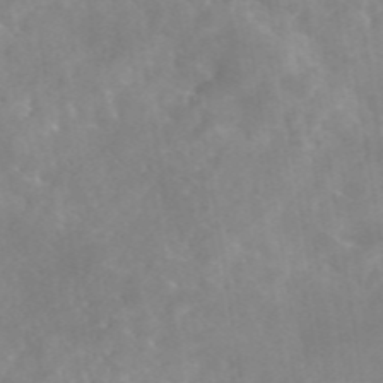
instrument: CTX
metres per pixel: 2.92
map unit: eAb
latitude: 45.8583
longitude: 126.6707
